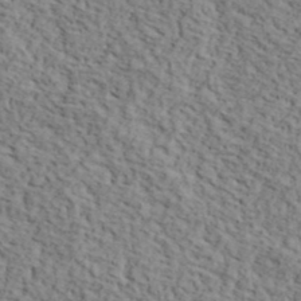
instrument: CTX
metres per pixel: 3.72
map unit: lHvf
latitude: 39.5560
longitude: -87.1403
